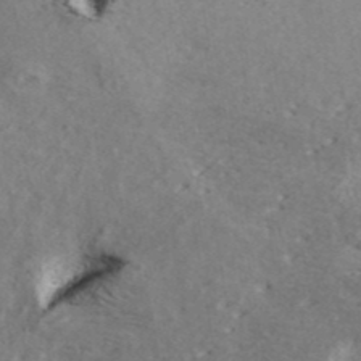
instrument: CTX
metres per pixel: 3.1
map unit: ANa
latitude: 40.6112
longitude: 17.7856
